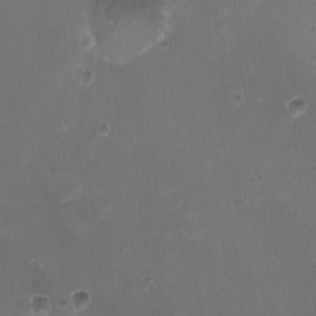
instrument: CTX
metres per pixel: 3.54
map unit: HNhu
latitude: 5.0269
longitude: 2.8974
